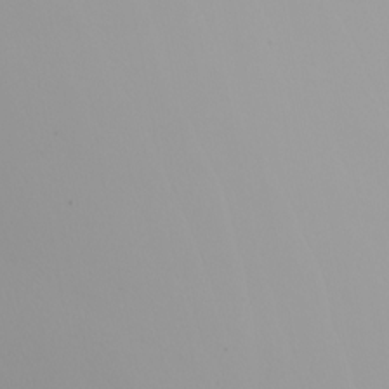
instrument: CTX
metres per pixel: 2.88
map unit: Nhu
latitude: -5.3698
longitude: -93.1970
